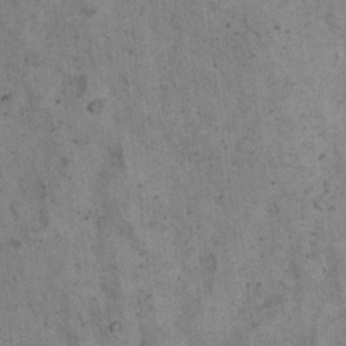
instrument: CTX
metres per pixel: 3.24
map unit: Hto
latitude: 8.2145
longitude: -59.1025
